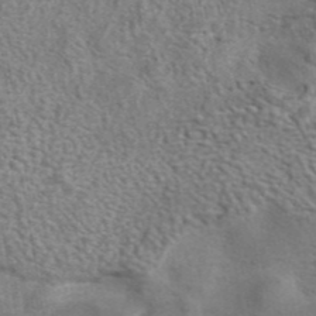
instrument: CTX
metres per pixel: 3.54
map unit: eAb
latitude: 42.3278
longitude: 104.0094
